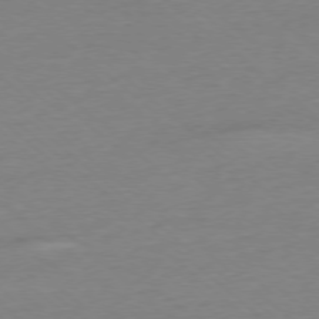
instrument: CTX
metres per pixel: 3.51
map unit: Ap
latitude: -77.8800
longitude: -80.4034
